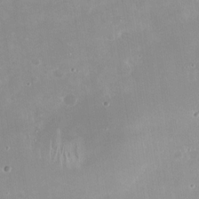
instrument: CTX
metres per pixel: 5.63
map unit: Nhu
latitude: -27.2564
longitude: -60.4223
